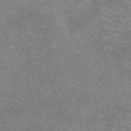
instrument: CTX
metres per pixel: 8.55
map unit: eAb
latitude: 46.4412
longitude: 102.6896
